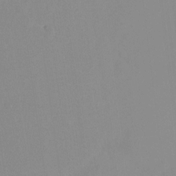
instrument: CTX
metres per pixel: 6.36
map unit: Ht
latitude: -13.5021
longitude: -57.7071
